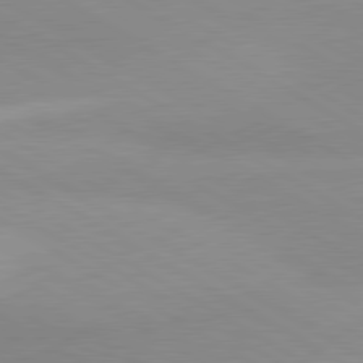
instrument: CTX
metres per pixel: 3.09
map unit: lApd
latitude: 80.4223
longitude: -179.0270
